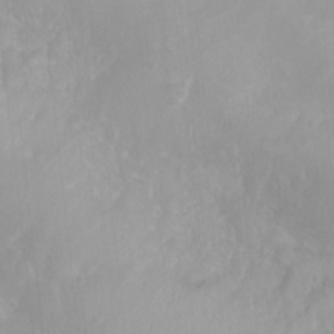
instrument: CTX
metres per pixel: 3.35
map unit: Nhu
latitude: 6.3089
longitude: -18.5734
